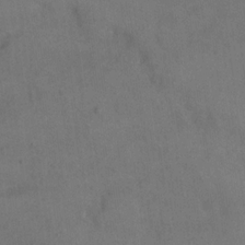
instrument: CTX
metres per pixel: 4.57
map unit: eHh
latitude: 18.7435
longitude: -64.9136
